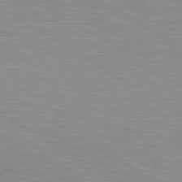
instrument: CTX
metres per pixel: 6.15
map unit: lApd
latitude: 80.3845
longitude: 131.3320
